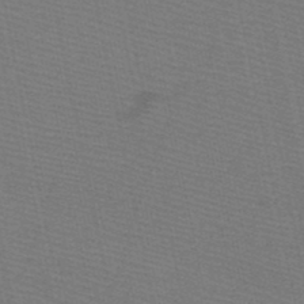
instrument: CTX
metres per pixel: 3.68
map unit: HNb
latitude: -48.6330
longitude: -40.9891
